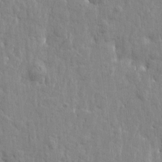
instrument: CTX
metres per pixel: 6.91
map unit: Htu
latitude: -2.3117
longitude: 179.9556
